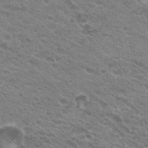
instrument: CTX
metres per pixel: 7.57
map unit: Hto
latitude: 23.2915
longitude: -36.1200
